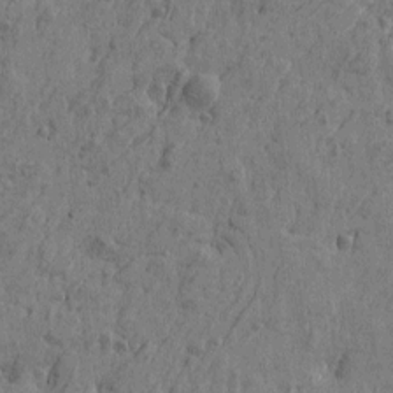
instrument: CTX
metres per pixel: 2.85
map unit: Htu
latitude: -5.6155
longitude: 179.8800
